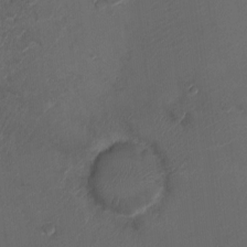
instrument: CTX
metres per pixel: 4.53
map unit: Ht
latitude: -6.0661
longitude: -20.6302
